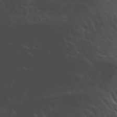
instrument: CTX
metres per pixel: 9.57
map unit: ANa
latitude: 45.4426
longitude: -83.7638
